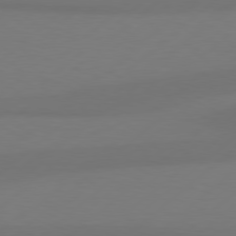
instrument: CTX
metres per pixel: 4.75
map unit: Hpe
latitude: 78.8002
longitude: -132.6491
